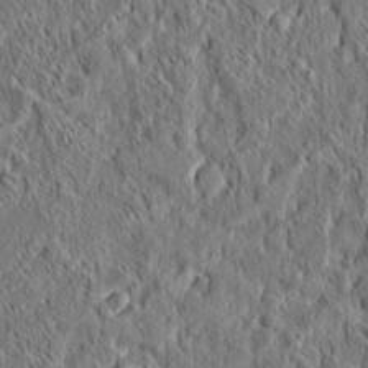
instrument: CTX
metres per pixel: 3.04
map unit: eHh
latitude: 6.0633
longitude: -76.6112
